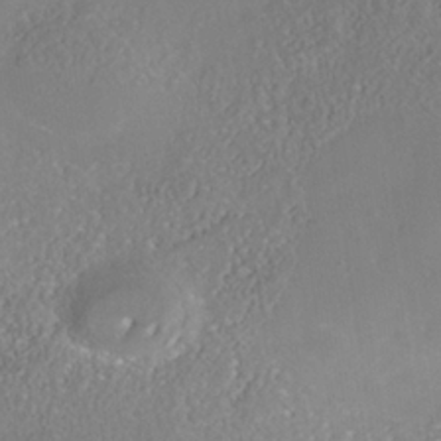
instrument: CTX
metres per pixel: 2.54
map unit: Nhe
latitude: -38.0661
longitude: -119.8961
